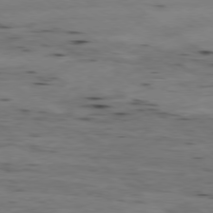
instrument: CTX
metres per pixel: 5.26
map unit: Ap
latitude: -79.2754
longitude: -101.7828
